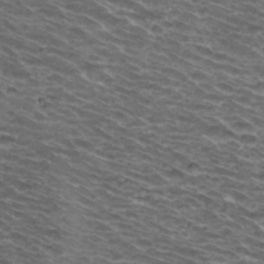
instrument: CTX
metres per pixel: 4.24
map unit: Hto
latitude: 33.9906
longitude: -39.7827
